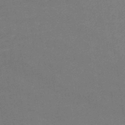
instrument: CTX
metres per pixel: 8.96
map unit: HNb
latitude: -48.8030
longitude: 60.4062
